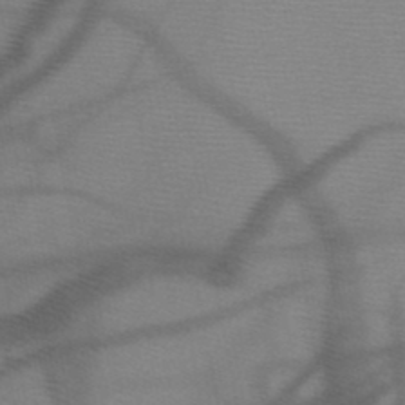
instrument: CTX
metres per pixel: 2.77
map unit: HNb
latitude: -47.7855
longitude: -40.9513
